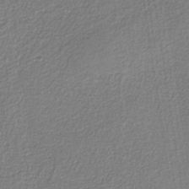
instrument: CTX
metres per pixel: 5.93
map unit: eAb
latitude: -38.5007
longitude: 52.1416
